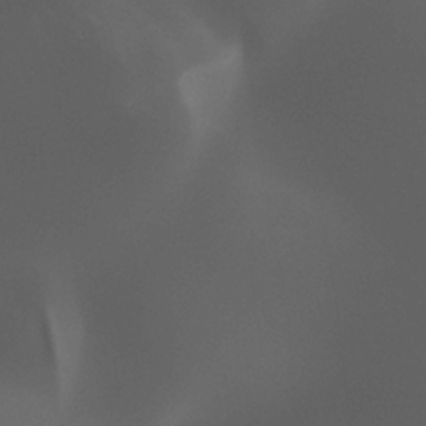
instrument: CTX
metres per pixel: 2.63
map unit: Htu
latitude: -13.1242
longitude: -71.2726
